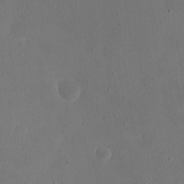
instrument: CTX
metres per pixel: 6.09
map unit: eHh
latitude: 19.2726
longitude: -68.6302
